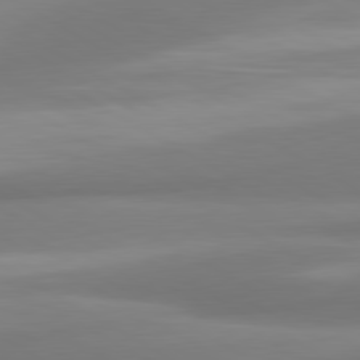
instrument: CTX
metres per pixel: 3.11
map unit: lApd
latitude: 80.4790
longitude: 174.4440
